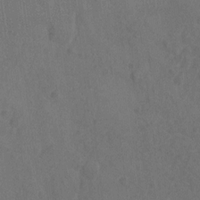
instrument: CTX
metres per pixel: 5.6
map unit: Hto
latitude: -10.3117
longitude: -36.2334
